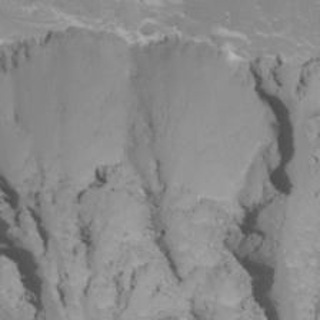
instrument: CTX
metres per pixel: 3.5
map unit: eHh
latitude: -7.0864
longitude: -78.3468
